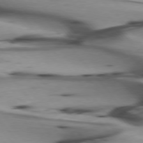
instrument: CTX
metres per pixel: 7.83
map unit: lApd
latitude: 75.8017
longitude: -65.6883
